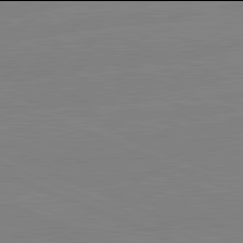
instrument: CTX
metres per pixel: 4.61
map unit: lApd
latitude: 81.9906
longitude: -157.1025
